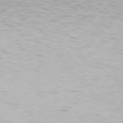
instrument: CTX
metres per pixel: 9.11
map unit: Hpe
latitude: 77.6505
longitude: -130.9325
